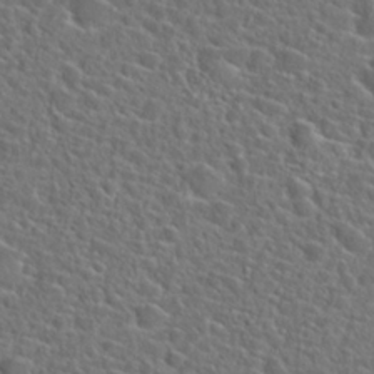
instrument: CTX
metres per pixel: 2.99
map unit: Hto
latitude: 23.7261
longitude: -45.4615
